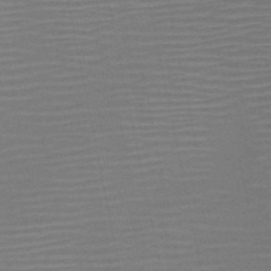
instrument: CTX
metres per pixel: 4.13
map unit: HNb
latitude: -51.7855
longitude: -47.5560
